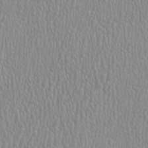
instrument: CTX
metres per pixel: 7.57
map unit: HNhu
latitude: -1.6155
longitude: 2.3117
